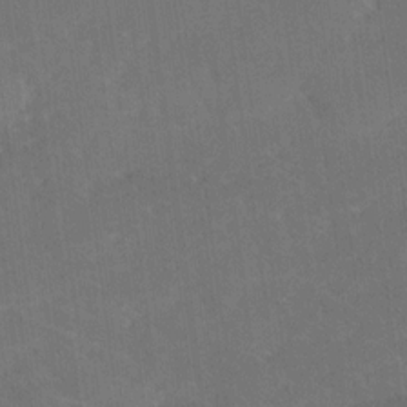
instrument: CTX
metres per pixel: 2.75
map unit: Ave
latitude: 18.6301
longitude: -136.4034
